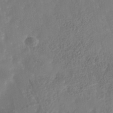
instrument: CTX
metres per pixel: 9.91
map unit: Nhe
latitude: -38.2173
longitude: -117.6316
